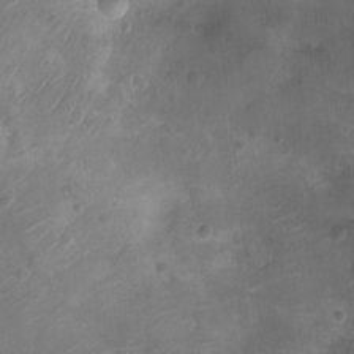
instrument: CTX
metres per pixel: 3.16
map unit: Ht
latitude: -11.4643
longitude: -21.1026
